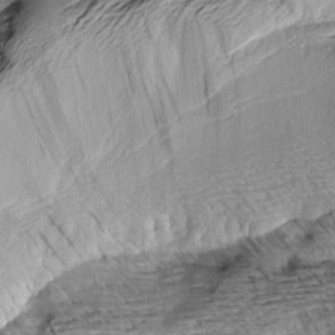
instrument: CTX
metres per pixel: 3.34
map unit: Aa
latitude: 8.8002
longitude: -141.1592
